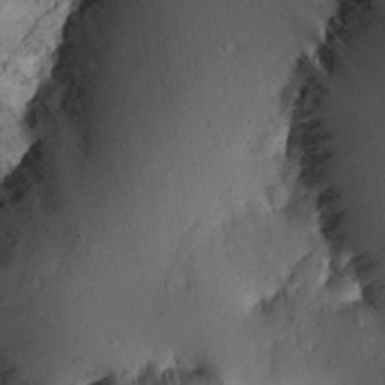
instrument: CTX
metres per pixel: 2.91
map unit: Aa
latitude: 13.1970
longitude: -143.4616
